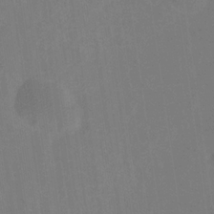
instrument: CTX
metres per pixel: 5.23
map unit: HNhu
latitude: -28.3495
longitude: 74.5952
